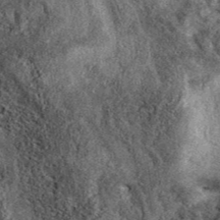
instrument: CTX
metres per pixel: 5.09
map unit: eAb
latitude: 39.8394
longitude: 106.6518
